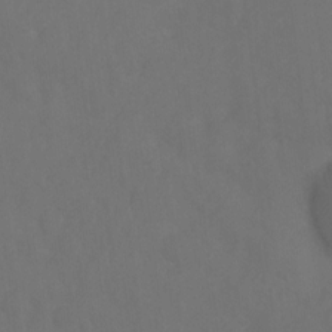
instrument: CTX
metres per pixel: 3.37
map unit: Ht
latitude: 1.9339
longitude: -23.1403
